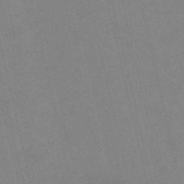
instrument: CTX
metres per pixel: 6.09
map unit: HNb
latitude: -55.1998
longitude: -38.1956
